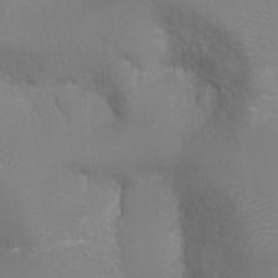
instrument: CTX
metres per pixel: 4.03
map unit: Ht
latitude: -16.6897
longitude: -40.3278
